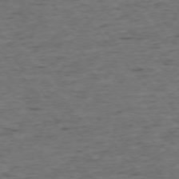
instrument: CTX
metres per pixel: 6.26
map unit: Ap
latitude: -75.4644
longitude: -90.2900
